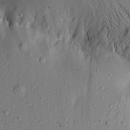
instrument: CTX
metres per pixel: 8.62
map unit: Aa
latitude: 16.7813
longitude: -147.0459
